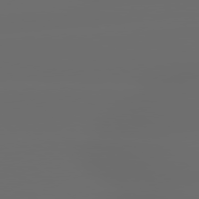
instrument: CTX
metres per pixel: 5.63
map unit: lApd
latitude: 79.5560
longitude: -139.3104
